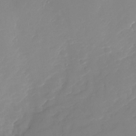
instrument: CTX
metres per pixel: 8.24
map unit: Nhu
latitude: -28.2173
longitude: -64.0822
